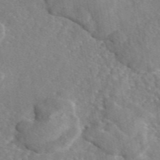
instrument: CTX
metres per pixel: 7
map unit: eAb
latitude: 46.1200
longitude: 112.1606
